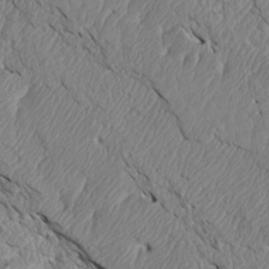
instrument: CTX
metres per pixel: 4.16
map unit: Htu
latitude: 3.2726
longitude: 153.3509
